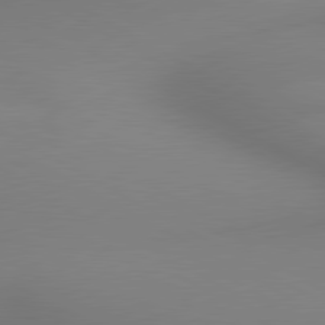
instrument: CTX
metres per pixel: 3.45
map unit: lApd
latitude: 80.4223
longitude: 133.2565
